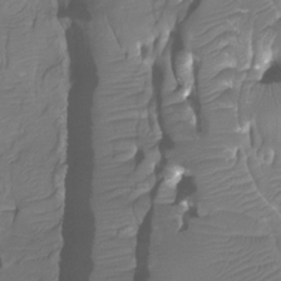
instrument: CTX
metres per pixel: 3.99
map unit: Htu
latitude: -13.6344
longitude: -44.9325
